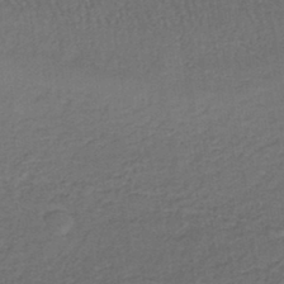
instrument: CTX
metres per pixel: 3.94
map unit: lHb
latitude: -37.9178
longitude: 59.3320
